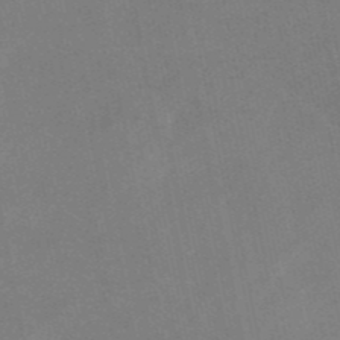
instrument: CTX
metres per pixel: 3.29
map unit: HNb
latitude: -52.2739
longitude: -49.9150
